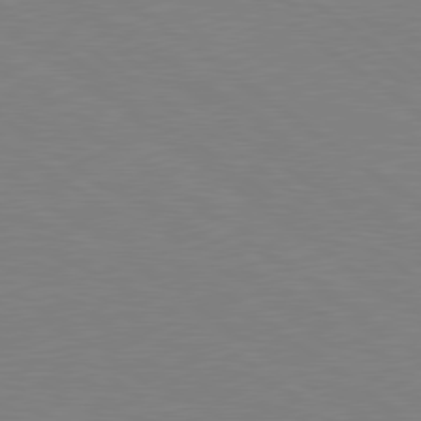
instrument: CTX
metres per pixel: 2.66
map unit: Hpe
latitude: 79.1781
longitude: -124.5167
